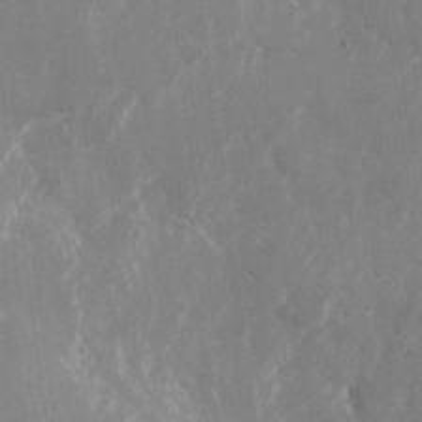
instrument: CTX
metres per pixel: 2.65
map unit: Nhu
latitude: -23.0298
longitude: -72.9703
